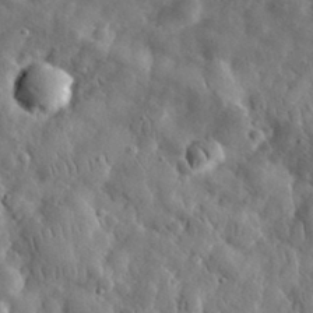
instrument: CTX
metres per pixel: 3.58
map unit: eHh
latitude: 31.8962
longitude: -73.7072
